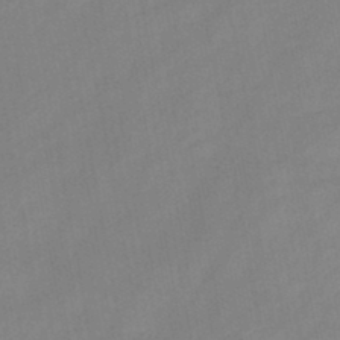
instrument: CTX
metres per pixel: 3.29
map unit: HNb
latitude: -45.7667
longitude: -38.4034
